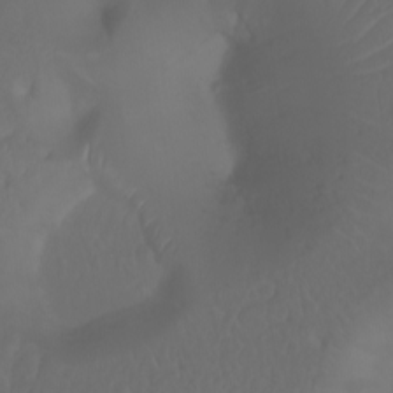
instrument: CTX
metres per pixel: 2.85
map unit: Htu
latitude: -6.1606
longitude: -70.0444
